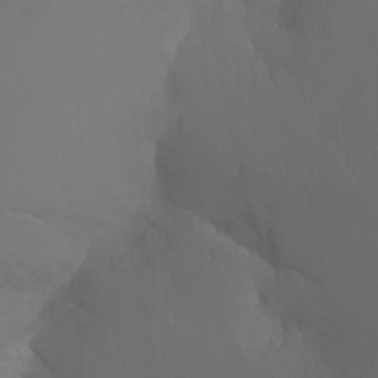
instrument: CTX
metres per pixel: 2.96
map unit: Nhu
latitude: -11.6155
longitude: -65.2537
